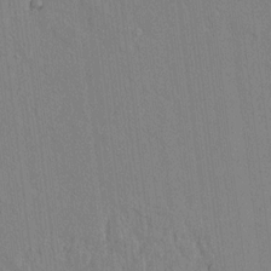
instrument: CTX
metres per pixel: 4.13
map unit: lAvf
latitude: 6.9136
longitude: 167.8989
